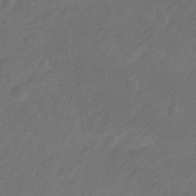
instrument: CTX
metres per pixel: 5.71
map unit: Hto
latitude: -7.7666
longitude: -39.3482
